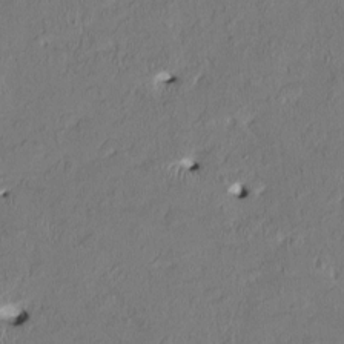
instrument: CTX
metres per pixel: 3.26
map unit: HNhu
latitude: 1.8961
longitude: -5.2348
